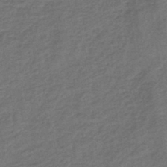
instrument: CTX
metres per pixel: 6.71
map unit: eHb
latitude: -43.4076
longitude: 82.9731
